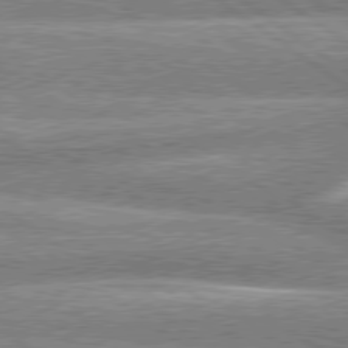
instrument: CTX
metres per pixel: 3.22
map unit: lApd
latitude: 79.0459
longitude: -159.5938
